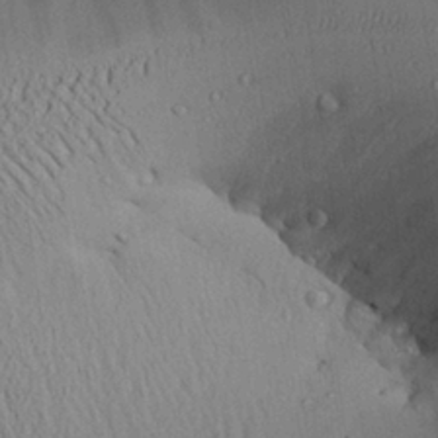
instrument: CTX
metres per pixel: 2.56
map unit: Aa
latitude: 27.6505
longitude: -134.5357
